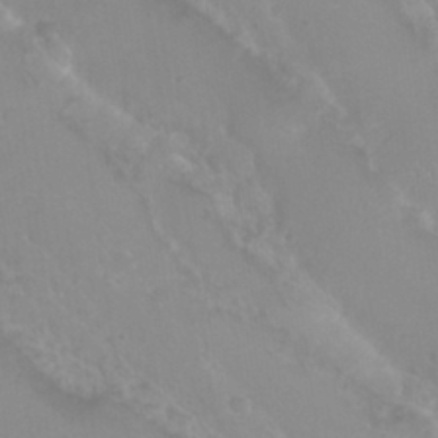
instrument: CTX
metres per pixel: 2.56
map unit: Nhu
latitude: 28.6490
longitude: -55.8016
